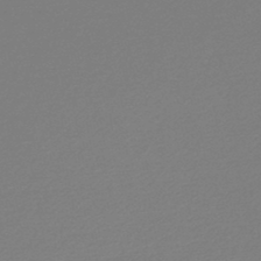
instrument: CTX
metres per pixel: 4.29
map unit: lHb
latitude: -46.8030
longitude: 66.3306
